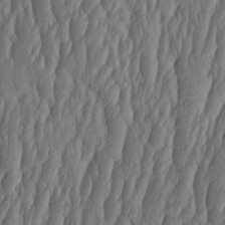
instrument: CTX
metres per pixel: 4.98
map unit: HNhu
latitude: -1.7478
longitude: 13.5021
